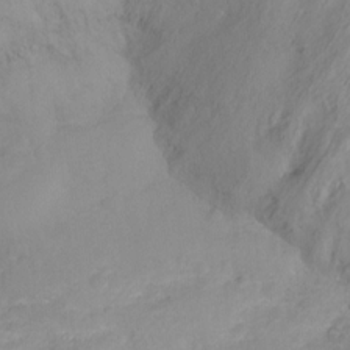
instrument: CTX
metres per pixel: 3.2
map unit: Ht
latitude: -16.2551
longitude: -42.8758
